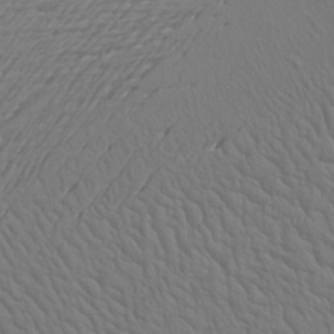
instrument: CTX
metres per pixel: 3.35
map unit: Aa
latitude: 21.3671
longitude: -142.3656
